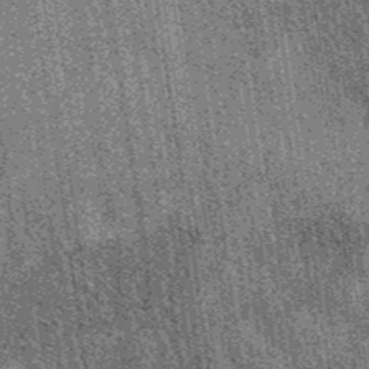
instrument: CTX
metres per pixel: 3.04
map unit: eAb
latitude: 39.2348
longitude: 107.3321
